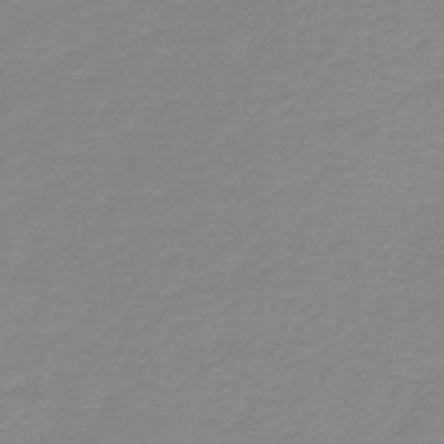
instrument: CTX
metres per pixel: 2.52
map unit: HNb
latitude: -44.8219
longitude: 53.5588
